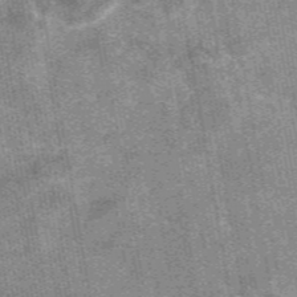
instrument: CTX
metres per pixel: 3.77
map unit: eAb
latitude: 47.6316
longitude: 122.6708
